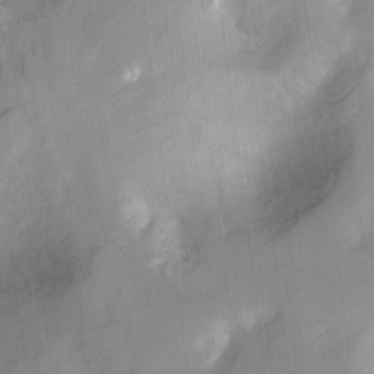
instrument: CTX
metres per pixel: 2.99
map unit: Nhu
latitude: -13.3699
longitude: -40.5923
